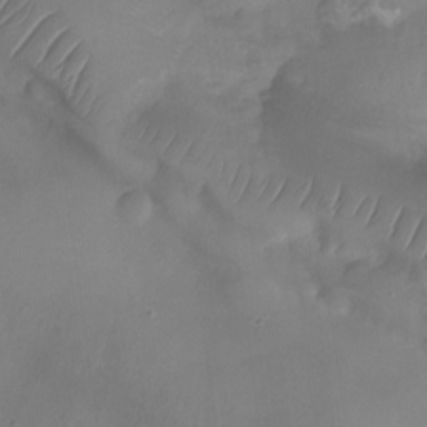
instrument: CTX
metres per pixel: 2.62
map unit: Nhu
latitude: -27.2375
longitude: -71.4993
